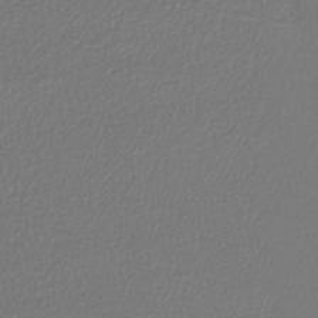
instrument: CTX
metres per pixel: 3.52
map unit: lHb
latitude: -43.6721
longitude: 69.2376
